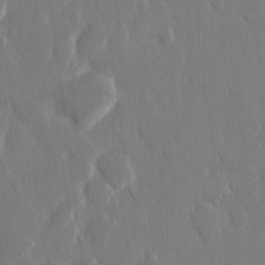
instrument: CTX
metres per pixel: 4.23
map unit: eHh
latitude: 14.2145
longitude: -71.5560
